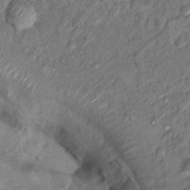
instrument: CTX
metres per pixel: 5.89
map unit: Hto
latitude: 15.1026
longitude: -30.1578
